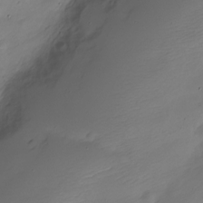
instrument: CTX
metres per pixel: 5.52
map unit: Nve
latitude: -22.3495
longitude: 106.0283
